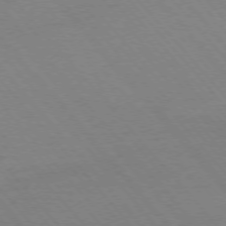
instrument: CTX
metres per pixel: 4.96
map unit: Ap
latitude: -76.2739
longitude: -86.8569
